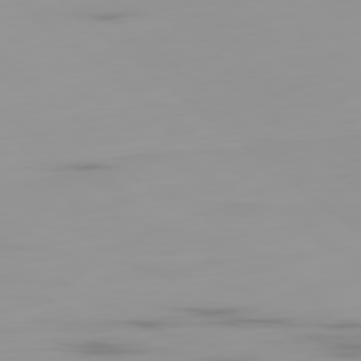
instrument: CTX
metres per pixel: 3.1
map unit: Ap
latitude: -79.8044
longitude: -68.7813
